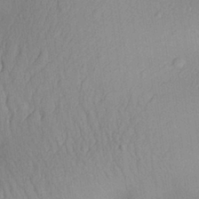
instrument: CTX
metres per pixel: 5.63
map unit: Aa
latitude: 29.6694
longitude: -144.2144
